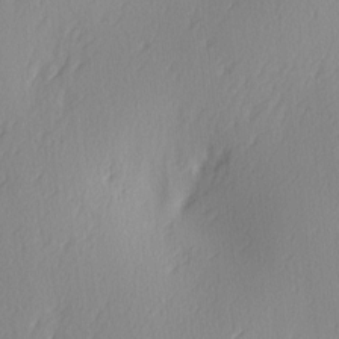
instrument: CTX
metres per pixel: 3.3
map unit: Ave
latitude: 2.6490
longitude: -111.6127
